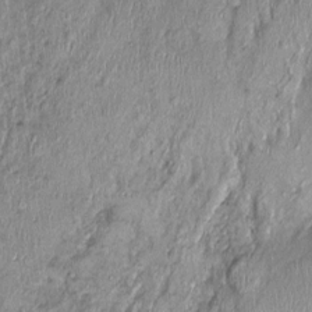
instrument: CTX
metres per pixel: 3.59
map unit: Nhu
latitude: -0.4251
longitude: -14.7247
